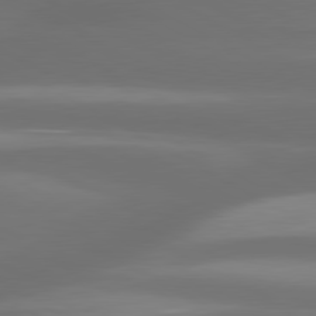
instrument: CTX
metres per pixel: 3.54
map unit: lApd
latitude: 80.6679
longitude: -139.1403
